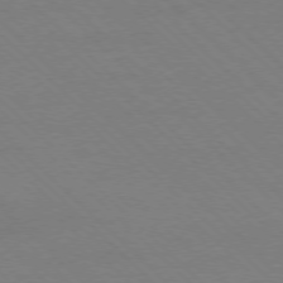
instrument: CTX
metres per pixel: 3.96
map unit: Ap
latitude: -77.6533
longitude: -85.4427
